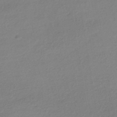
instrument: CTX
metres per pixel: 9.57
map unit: HNhu
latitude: -42.8974
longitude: 96.2551
